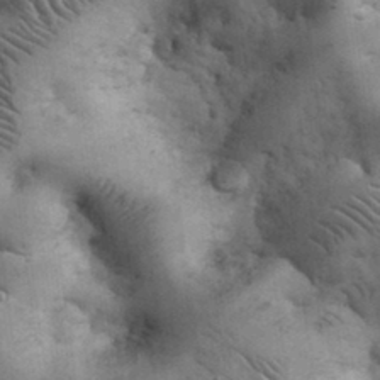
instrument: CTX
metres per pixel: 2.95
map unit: eHh
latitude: 33.1781
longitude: -67.9717
